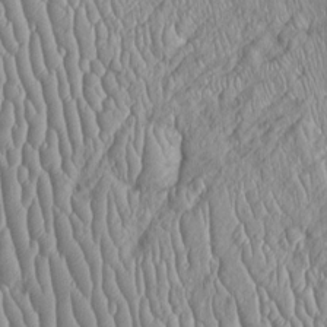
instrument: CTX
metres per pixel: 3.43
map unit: Htu
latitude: -5.7666
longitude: 155.9745
